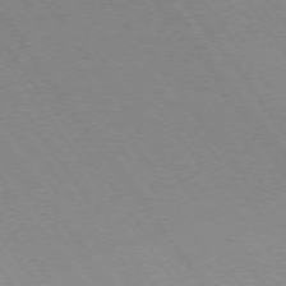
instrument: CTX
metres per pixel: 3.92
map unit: Ap
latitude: -74.7086
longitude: -75.2537
